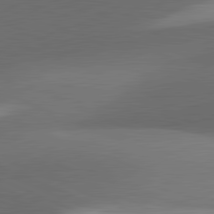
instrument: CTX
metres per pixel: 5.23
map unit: lApd
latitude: 81.5182
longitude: 132.3873
